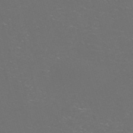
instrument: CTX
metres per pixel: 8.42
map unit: Nve
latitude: -57.7100
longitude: 52.4440
